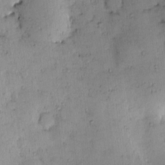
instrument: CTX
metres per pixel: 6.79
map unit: eHh
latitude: -0.1228
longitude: 19.0109
